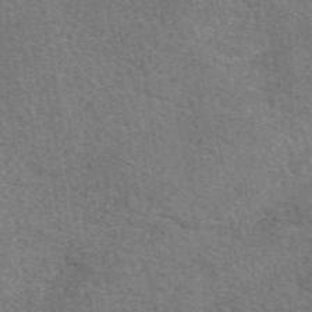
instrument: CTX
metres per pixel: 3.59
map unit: eAb
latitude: 49.2348
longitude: 114.9164
